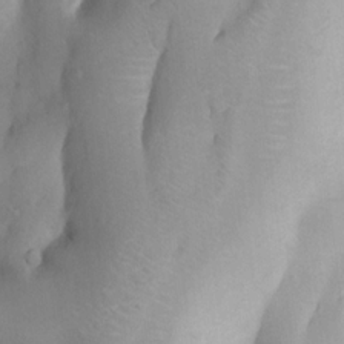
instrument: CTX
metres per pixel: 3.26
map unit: Nhu
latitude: 7.9906
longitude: -22.8380
